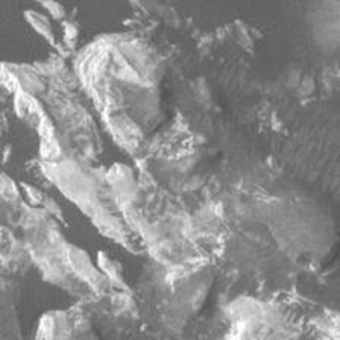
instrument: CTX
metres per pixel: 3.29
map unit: Ht
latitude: 3.1214
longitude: -19.7827
